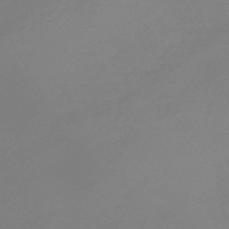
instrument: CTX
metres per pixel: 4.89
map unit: lHb
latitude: -44.1795
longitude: 71.1431
